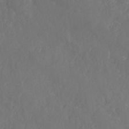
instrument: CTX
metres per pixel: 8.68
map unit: Nhe
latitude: -36.9919
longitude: 137.7855
